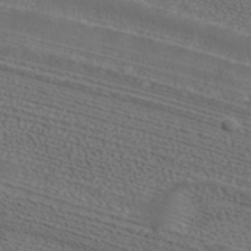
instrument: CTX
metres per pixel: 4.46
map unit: ANa
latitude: 37.6127
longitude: 20.2172
